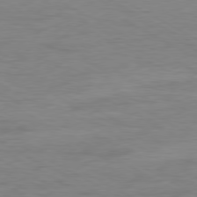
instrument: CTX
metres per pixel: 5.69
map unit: Ap
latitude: -80.1795
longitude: -83.6316
